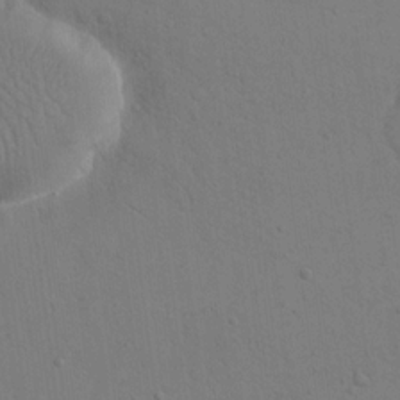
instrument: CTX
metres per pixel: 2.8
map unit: eHh
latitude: 17.1403
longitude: -67.0269
